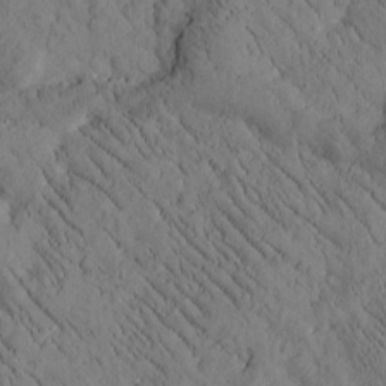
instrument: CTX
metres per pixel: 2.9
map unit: Htu
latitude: -1.2754
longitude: 174.0283
